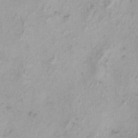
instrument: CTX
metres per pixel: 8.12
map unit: eHh
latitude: -0.9164
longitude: 16.7086
